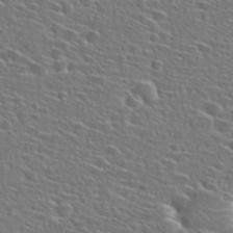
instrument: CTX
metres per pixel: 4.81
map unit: Hto
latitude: 27.0459
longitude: -47.0081
